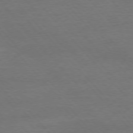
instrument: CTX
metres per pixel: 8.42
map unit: Ap
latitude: -77.2943
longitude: -88.1767
